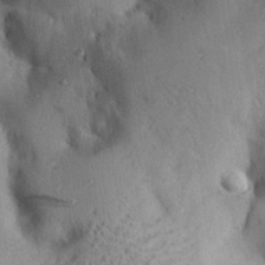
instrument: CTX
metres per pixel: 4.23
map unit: Aa
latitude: 28.4979
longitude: -131.3860
